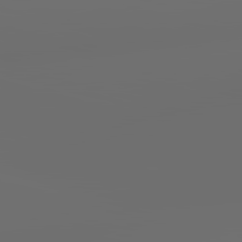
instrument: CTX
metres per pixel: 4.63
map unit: lApd
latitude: 83.7260
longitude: -128.2144
